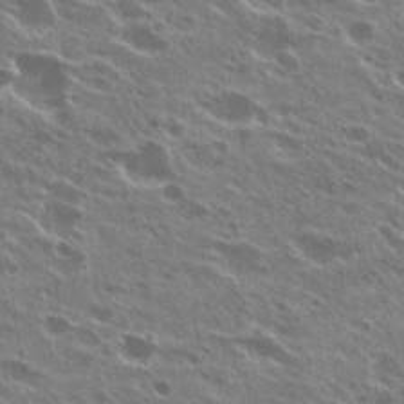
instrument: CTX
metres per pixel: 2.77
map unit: Hto
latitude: 24.8569
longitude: -39.8205
